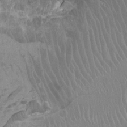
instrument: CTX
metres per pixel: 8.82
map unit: Ht
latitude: -1.9179
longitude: -17.1781
